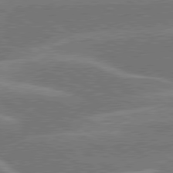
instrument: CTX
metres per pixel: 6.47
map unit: lApd
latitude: 79.9717
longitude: -130.3846
